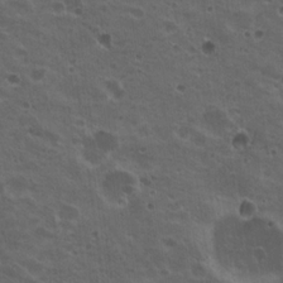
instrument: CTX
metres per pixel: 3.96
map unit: Nhu
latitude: 19.1592
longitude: -30.1578
